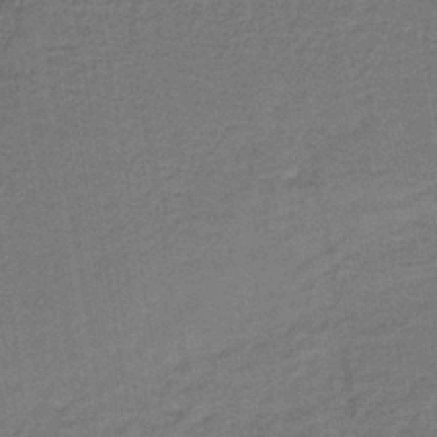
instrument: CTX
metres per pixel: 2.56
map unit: lHb
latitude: -39.4455
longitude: 58.6329
